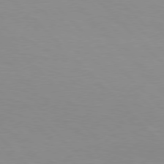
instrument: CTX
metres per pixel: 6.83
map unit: Hpe
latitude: 77.2537
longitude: -160.2333
